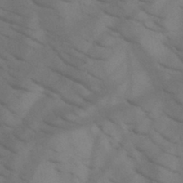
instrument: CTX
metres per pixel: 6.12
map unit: HNb
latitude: -44.8408
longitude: -41.0836
